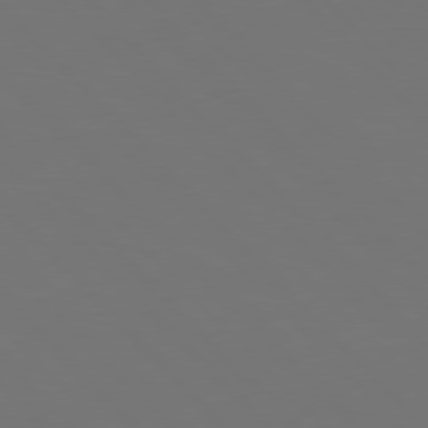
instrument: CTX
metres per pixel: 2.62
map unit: Hpe
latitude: 76.8569
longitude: -169.3671
